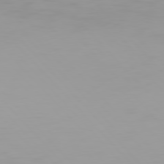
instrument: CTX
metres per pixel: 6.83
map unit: Hpe
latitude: 77.1781
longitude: -163.2726
